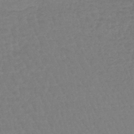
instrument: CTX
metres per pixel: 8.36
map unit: lHb
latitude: -44.0472
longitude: 74.0094
